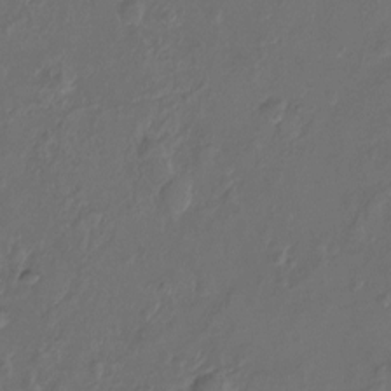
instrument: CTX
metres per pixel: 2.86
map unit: Ht
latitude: -10.1606
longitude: -35.7260
